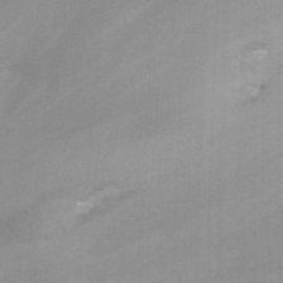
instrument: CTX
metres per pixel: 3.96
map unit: Nhu
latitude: -12.8975
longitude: -66.2900
